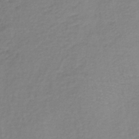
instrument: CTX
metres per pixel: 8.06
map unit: lHb
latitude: -38.4629
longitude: 71.7856
